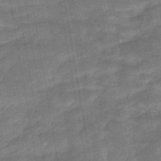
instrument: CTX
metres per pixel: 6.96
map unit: eHb
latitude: -40.1417
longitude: 82.8408
